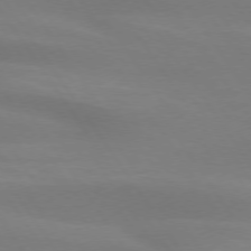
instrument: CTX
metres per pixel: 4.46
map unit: lApd
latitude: 74.1767
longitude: -48.8380
